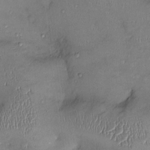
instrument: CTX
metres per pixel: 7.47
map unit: Ht
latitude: -4.1228
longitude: -14.1956
